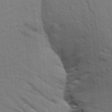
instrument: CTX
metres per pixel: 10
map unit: Aa
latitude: 24.7813
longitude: -148.4034
